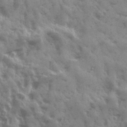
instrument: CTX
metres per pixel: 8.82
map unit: Ave
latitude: 19.1970
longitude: -131.9906
